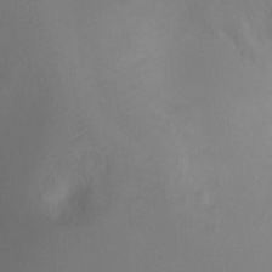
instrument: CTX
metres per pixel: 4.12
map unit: Ht
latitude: -1.0676
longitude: -35.0836
